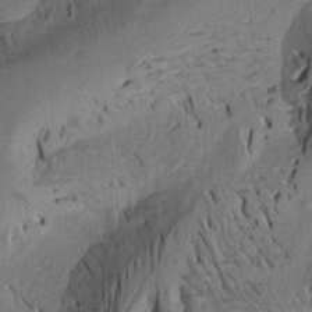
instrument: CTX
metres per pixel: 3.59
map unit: Aa
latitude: 17.8583
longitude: -144.3845
